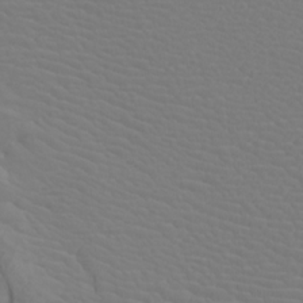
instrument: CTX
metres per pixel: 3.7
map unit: Nhu
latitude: -7.7477
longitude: -68.0822
